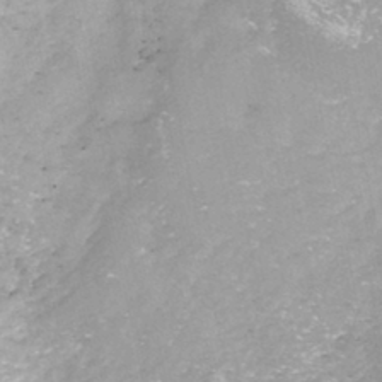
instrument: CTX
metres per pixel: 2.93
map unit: HNhu
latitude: -43.1053
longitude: 97.2376
